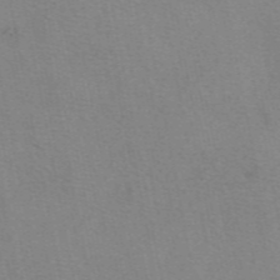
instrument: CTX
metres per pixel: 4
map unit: eAb
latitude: 49.8205
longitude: 104.9164
